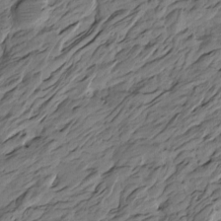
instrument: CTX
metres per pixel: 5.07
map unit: Htu
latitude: -5.9745
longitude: -179.0081
